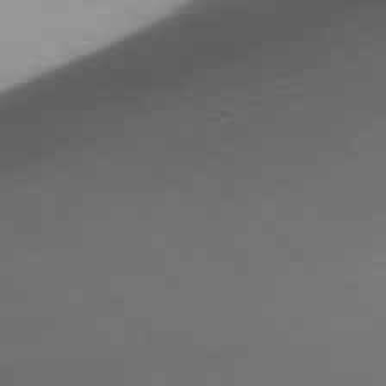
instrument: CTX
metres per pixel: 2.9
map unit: Ap
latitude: -76.5385
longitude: -77.9528
